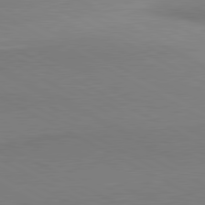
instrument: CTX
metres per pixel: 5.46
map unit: lApd
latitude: 80.8191
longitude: 163.1809
